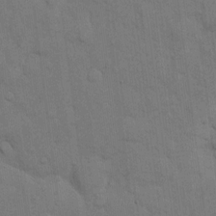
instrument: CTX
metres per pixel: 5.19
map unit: eHh
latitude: 11.3104
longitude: -67.1214
